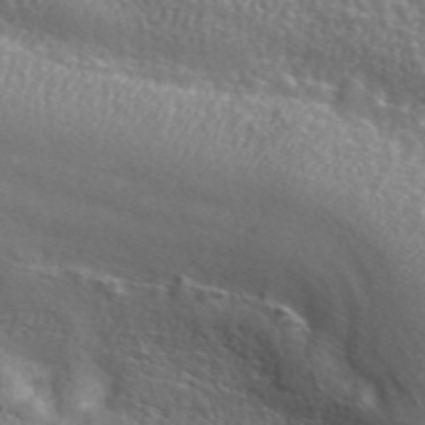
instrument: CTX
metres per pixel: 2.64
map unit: ANa
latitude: 42.9703
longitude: 27.3131
